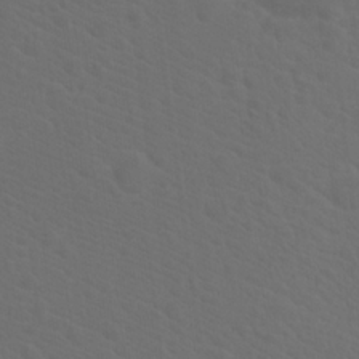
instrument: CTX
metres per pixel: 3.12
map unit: Hto
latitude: 19.8961
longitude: -39.9906
